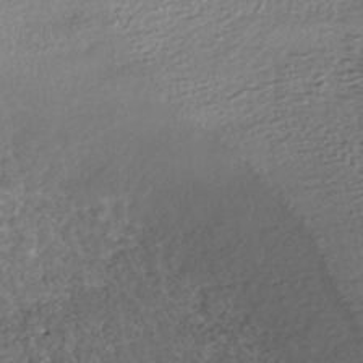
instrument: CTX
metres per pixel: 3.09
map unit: HNhu
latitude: -42.8785
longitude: 105.4832
